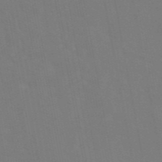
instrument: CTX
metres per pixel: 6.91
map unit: eAb
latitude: 46.7624
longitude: 121.3320
